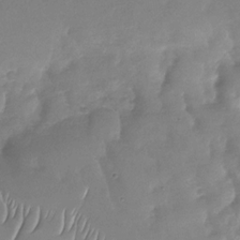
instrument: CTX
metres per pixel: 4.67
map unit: Nhu
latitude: -29.8800
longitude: -59.8772
